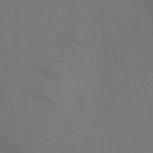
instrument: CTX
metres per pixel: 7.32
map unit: Aa
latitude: 26.8947
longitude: -145.8394
